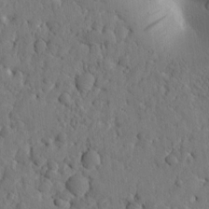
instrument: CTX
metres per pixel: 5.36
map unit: Htu
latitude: -2.1038
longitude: 170.4251
